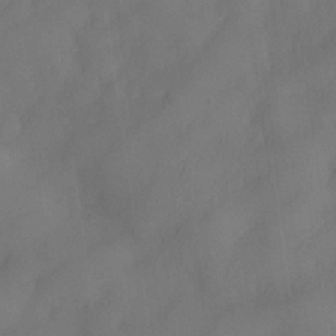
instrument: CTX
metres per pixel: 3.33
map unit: Nve
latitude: -27.5021
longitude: -148.2900
